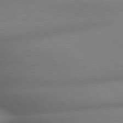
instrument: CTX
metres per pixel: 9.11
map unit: lApd
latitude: 79.4994
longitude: -163.8584
